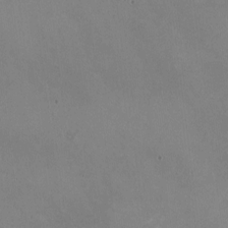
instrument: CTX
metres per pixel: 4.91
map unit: HNhu
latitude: -1.1809
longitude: -2.1011
